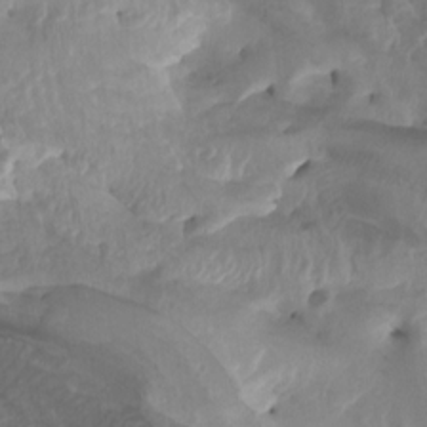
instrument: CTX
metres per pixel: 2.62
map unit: Nhu
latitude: -8.1984
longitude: -67.2725
